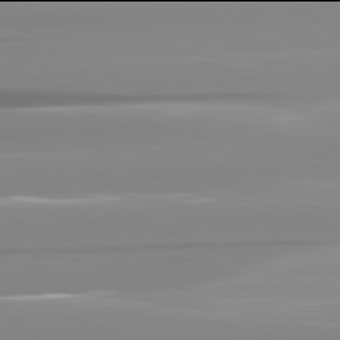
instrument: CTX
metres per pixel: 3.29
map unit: lApd
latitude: 81.9906
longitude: -137.1026
